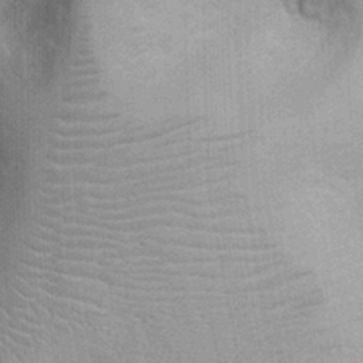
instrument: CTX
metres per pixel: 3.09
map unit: Ht
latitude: -2.6518
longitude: -15.6316
